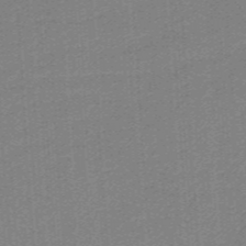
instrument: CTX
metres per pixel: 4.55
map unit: HNb
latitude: -38.3306
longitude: 54.0472
